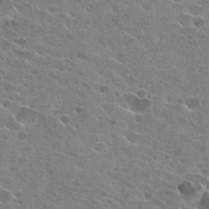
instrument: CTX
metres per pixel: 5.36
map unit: Hto
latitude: 23.8394
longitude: -42.4412
